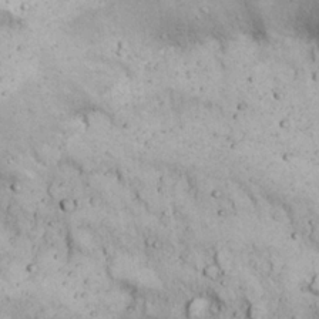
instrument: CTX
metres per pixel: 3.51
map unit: Nhu
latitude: 22.2900
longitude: -68.1200
